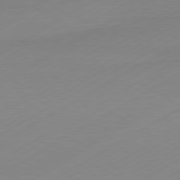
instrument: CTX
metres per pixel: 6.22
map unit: Hpe
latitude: -81.4266
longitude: 13.8045
